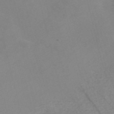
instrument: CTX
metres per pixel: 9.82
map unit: Nve
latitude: -56.9164
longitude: 53.4076
